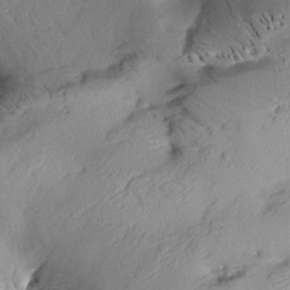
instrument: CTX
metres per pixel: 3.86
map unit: Aa
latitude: 8.3656
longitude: -142.4601
